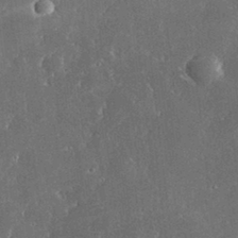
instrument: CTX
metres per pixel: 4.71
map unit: lHvf
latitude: 33.2726
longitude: -90.9514
